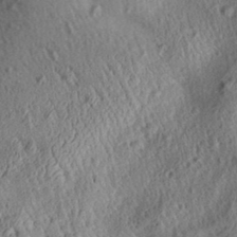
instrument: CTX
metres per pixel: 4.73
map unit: Aa
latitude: 30.1011
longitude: -136.9703
